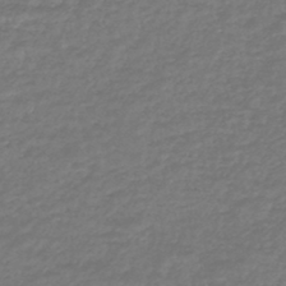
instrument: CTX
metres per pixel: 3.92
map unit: lHb
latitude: -44.7463
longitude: 68.1605
